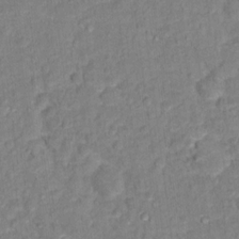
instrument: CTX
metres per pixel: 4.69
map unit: Hto
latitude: 13.2537
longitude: -37.5371
